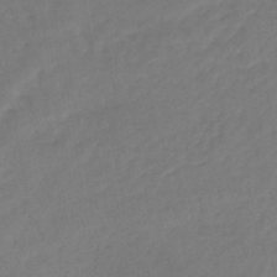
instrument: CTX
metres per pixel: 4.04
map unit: lHb
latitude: -43.5021
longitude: 64.2740
